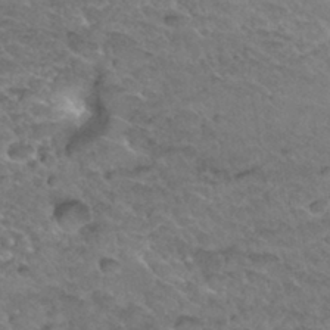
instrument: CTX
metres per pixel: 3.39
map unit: Hto
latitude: 33.1970
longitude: -47.7828
